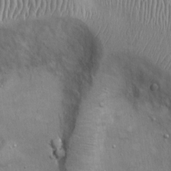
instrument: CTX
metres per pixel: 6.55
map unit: Ht
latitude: -3.4643
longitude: -15.0837
